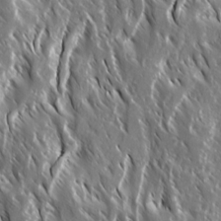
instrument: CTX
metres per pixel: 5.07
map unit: Ave
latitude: 15.1026
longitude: -133.4238
